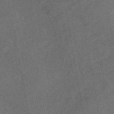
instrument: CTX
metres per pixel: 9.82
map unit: eAb
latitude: 47.6694
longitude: 127.6532
